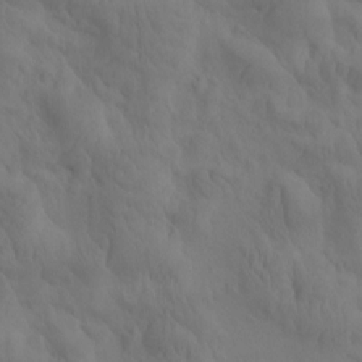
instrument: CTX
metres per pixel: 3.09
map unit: eHh
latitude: -0.7464
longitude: 15.0109
